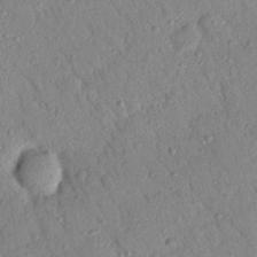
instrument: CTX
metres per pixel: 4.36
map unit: Nhu
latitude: 22.1956
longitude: -76.6301
